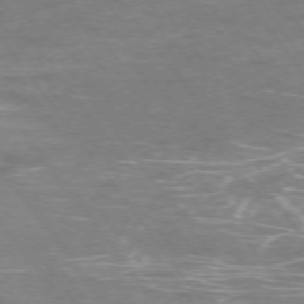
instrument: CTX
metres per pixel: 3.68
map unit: Ap
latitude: -75.1998
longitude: -70.3656
